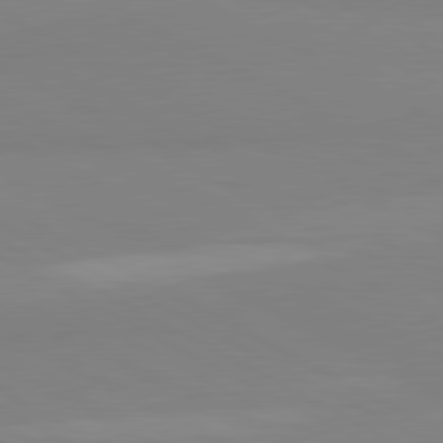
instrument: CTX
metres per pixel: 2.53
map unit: lApd
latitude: 80.7813
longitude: 179.8611
